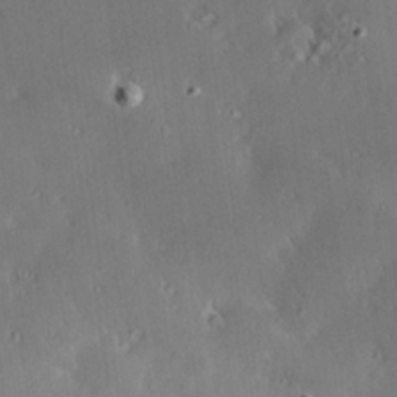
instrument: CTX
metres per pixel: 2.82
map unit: Hve
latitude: 27.8395
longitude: -93.5371
